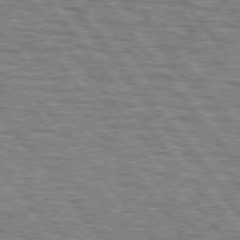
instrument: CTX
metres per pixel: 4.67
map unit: lApd
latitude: 75.6694
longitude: -76.0822
